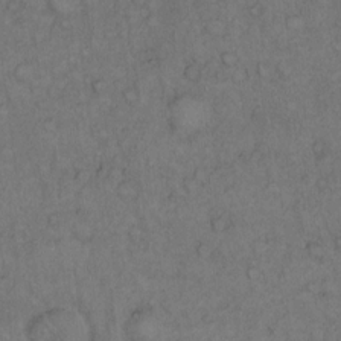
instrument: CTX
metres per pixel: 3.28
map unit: Hto
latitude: 12.1011
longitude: -57.1970
